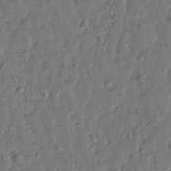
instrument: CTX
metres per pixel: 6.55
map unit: Htu
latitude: 0.4412
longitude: -179.5371
